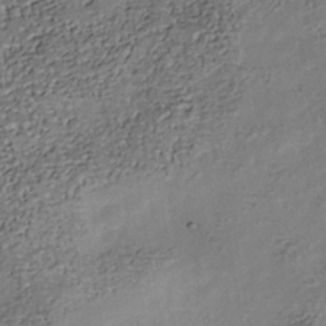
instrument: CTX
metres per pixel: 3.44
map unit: Nhu
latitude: -39.5021
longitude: -80.8380
